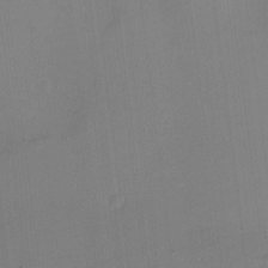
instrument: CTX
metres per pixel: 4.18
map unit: eHh
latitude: -2.7841
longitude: -80.0444
